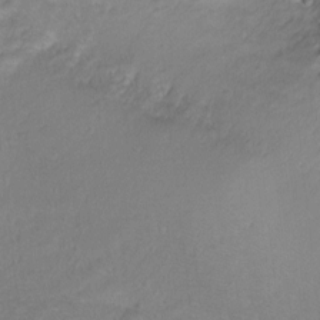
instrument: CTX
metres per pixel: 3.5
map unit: Ht
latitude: -5.7099
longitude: -35.1781
